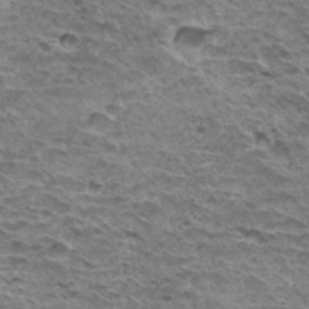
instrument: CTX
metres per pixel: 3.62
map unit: Hto
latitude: 32.6302
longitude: -40.0633
